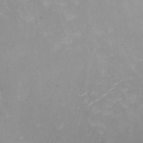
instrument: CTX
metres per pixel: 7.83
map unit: HNhu
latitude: -0.7464
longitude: -4.2333
